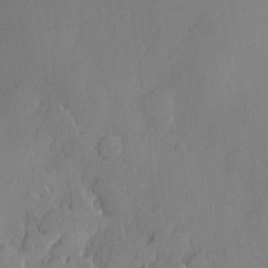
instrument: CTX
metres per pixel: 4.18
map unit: Htu
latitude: -7.6155
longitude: 175.8611
